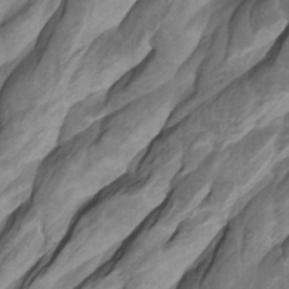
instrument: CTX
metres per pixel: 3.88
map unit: Htu
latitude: -8.5007
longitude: -65.1403
